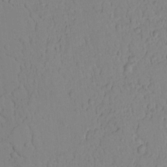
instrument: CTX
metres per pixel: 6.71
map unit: lAvf
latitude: 8.8002
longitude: 169.0297
